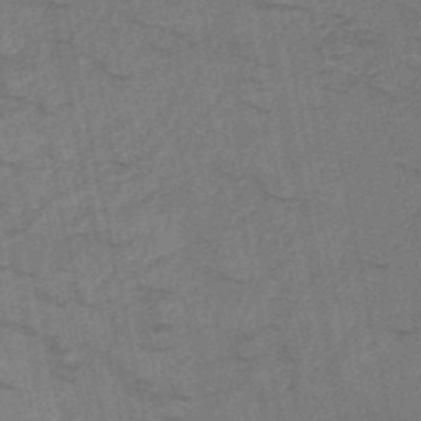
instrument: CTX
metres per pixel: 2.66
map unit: HNb
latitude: -50.4440
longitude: -47.3860
